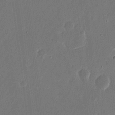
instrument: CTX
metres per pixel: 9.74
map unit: eHh
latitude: 15.5749
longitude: -70.0822
